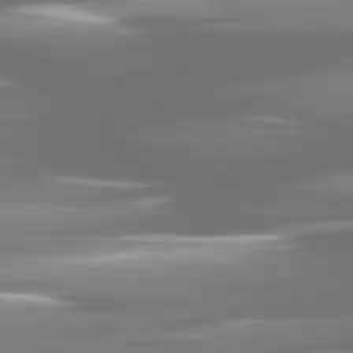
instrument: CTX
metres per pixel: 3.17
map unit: lApd
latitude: 81.1214
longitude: -138.6490
